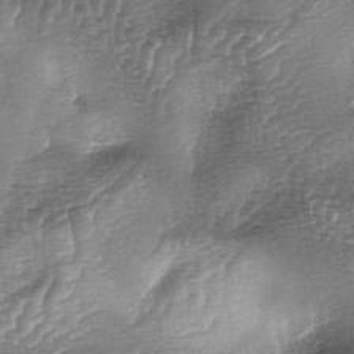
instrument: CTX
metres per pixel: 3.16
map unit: lAa
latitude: -5.1242
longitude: -128.2522
